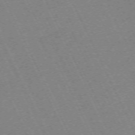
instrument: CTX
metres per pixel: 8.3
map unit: Hpe
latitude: -70.9920
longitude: 12.9920
